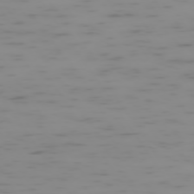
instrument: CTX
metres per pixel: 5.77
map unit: Hpe
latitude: -74.5763
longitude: 7.3320
